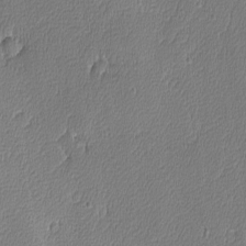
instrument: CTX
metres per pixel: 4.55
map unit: lAvf
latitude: -8.5952
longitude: -113.8394
